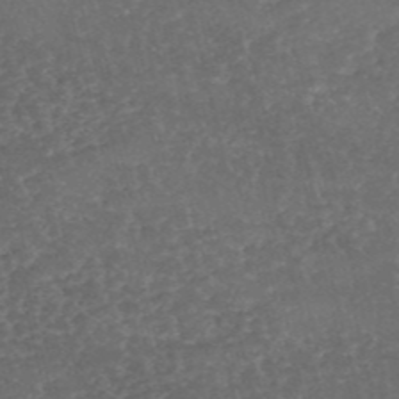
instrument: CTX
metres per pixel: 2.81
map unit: eHh
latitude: -54.5196
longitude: -90.1578
